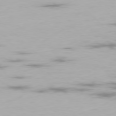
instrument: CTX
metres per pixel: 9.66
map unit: Ap
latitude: -77.5966
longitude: -62.1956
